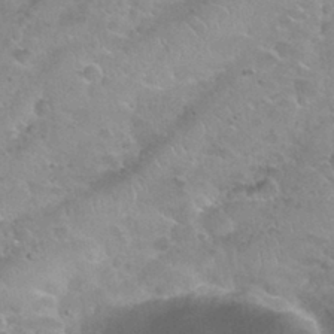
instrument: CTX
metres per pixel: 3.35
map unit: Nhu
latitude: 30.4979
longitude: -52.7624
